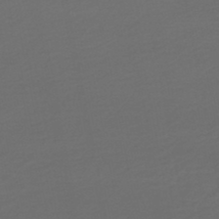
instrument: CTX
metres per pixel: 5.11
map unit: HNb
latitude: -47.7666
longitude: 56.8408
